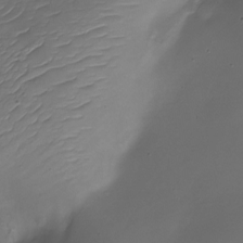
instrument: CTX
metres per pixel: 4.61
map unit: Nhe
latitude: -19.1053
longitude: 145.0109
